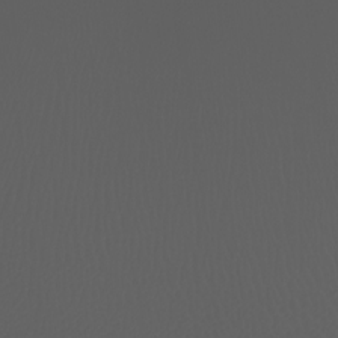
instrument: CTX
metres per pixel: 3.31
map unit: Htu
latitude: -7.2754
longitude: -73.4805
